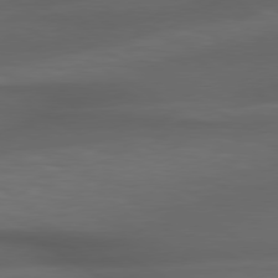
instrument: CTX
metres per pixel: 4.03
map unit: lApd
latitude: 79.1781
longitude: -119.0269
